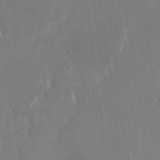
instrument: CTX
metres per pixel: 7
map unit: Nhu
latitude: -22.6708
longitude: -72.8002
